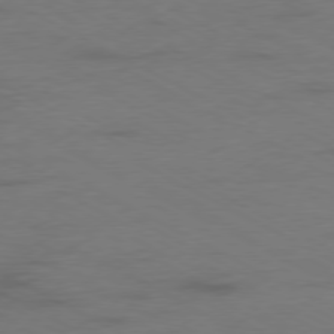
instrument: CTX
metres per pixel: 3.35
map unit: Ap
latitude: -77.4643
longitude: -75.1214
